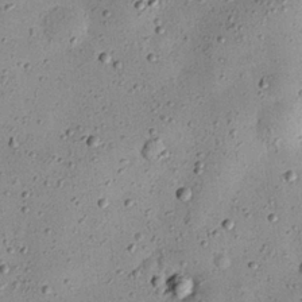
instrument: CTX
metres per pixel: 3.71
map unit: eHh
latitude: 24.6868
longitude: -71.2159
